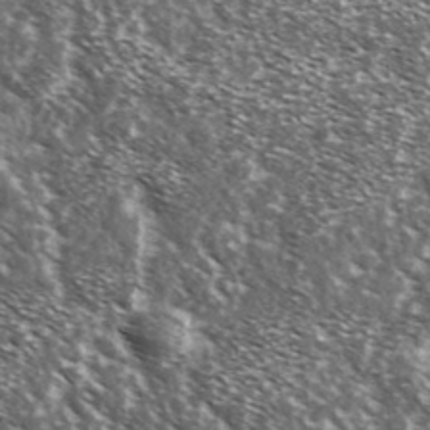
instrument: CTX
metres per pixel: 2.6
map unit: Ave
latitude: 37.7261
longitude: -108.2711
